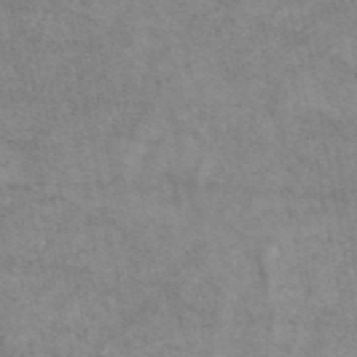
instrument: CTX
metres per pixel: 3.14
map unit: eAb
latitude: 44.2333
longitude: 108.3873
